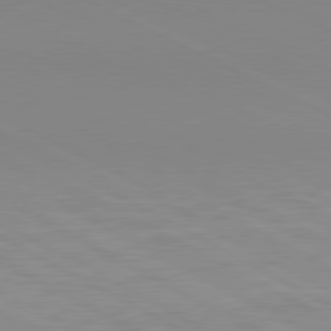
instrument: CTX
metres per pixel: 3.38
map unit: lApd
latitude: 80.7057
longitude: 143.8233
